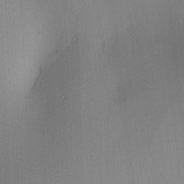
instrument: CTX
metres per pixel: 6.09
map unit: lAa
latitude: 4.1956
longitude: -111.8584
